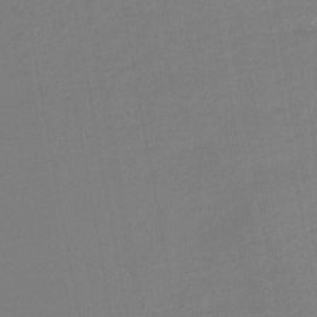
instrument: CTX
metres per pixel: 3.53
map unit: lHb
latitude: -43.2942
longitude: 75.4455
